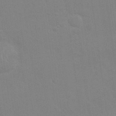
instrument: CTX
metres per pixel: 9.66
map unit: Nhu
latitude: 28.0633
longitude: -64.2145
